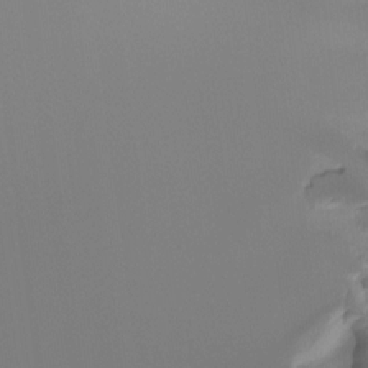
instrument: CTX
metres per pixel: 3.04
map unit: Htu
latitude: -14.5952
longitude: -45.5938
